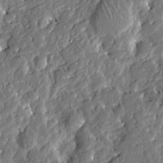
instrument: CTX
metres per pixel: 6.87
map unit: Htu
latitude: -1.8045
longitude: -179.8395
